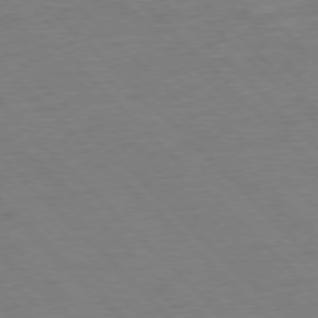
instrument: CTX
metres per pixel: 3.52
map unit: Ap
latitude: -77.0864
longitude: -85.4804
